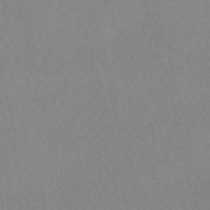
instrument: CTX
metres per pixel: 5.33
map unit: eHh
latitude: -54.6141
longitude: -89.0270
